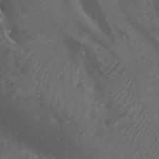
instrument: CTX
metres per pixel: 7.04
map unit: Htu
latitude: -5.0486
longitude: -75.4238
